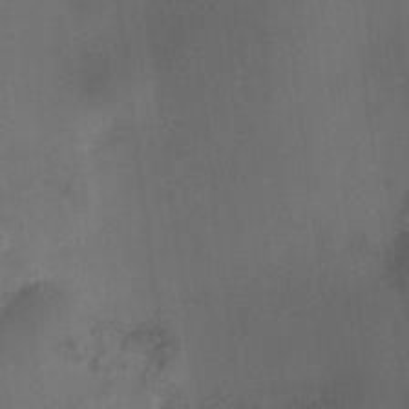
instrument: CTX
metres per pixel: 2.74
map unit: HNhu
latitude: 9.0648
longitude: 13.1431
